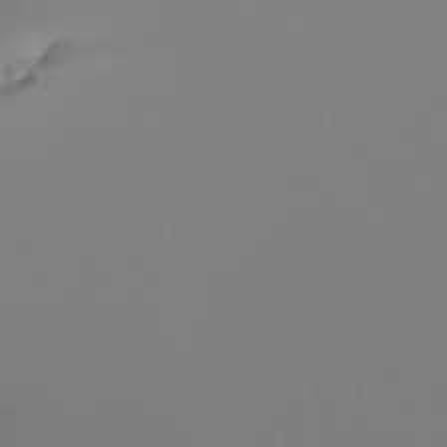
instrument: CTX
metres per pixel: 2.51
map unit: Hto
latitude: -7.8611
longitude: -49.6505
